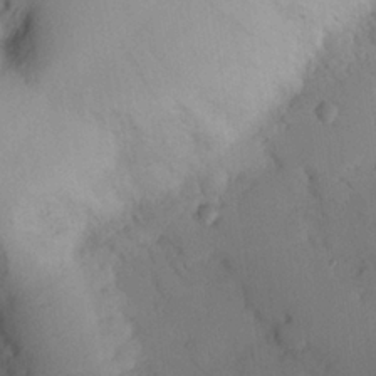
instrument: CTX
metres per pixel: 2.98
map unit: eHh
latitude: 25.4615
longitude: -76.4412
